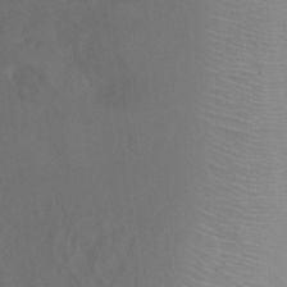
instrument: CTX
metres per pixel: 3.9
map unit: Ht
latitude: 0.5545
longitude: -36.0633
